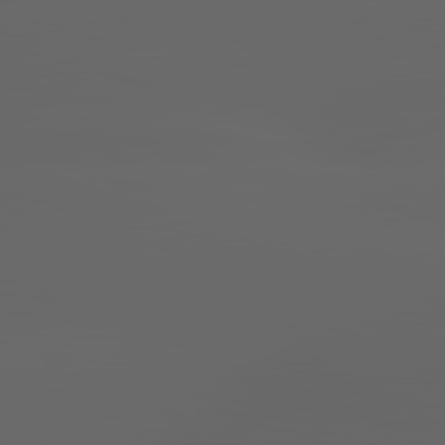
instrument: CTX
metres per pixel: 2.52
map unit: lApd
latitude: 83.0269
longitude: -137.0270
